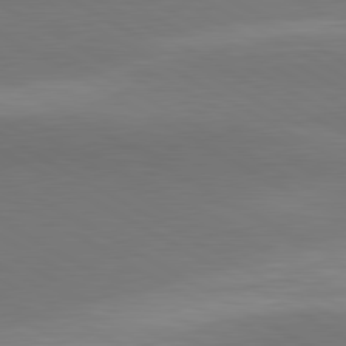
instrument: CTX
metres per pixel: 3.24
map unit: lApd
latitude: 81.0647
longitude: 159.5021
